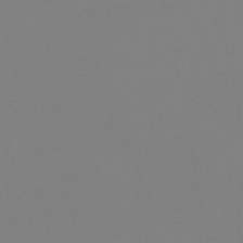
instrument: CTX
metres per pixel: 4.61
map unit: eHb
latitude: -48.9542
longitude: 86.5952
